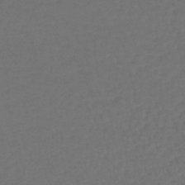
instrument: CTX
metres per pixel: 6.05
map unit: lHb
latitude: -43.8611
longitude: 74.4251
